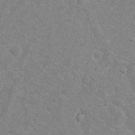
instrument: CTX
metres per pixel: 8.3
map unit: Nhu
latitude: 9.3482
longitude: -22.4223
